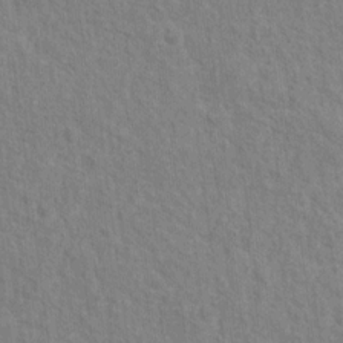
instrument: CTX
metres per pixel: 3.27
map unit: Hto
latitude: 13.2726
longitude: -38.0822
